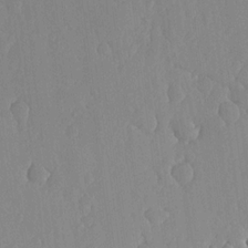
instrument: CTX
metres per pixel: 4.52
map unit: lHvf
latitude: 16.8191
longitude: -114.5356
